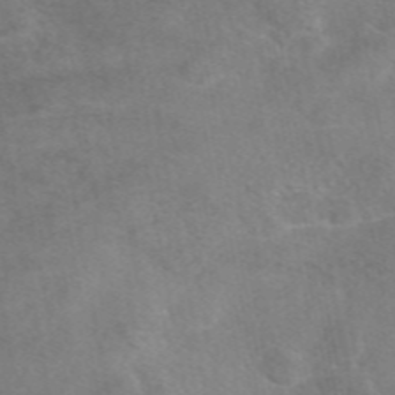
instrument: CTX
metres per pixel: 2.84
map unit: eAb
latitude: 48.3656
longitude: 122.7275
